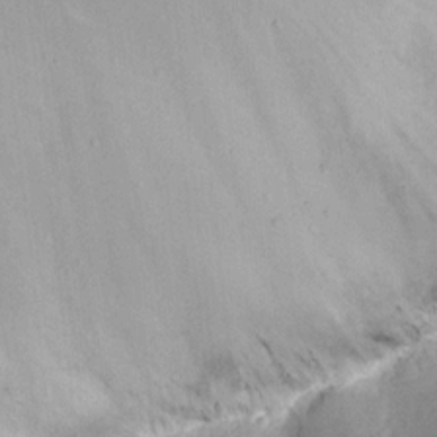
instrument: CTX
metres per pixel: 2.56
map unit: eHh
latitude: 17.4993
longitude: -73.7639
